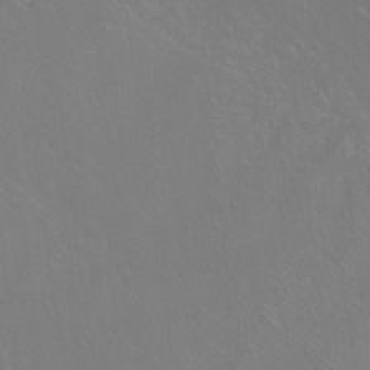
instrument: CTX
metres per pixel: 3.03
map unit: Ht
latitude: -7.7477
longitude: -37.6505
